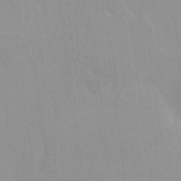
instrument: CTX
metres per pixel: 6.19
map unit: HNhu
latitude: 6.8002
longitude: -1.6316
